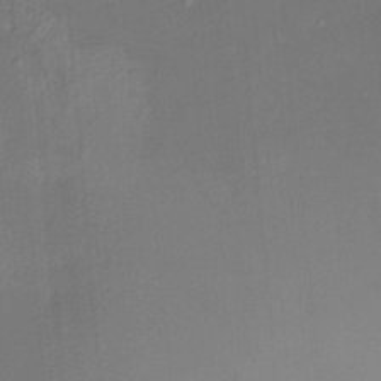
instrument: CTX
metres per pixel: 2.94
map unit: HNhu
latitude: 5.1025
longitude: 14.1606
